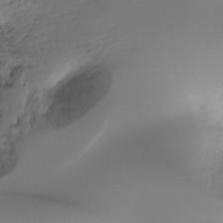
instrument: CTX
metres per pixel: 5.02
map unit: Ht
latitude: -16.8786
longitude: -45.8205
